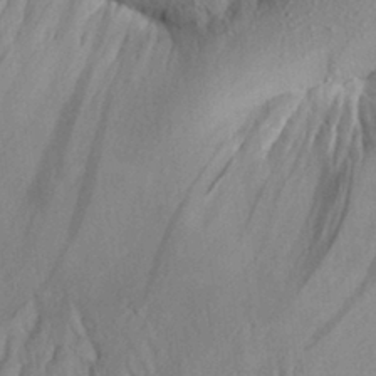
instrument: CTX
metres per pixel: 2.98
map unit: Aa
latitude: 29.5749
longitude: -133.8205
